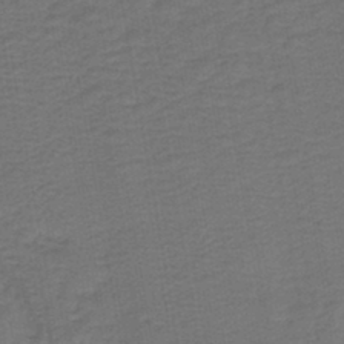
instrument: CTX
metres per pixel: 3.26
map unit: HNb
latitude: -43.6910
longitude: 51.6722
